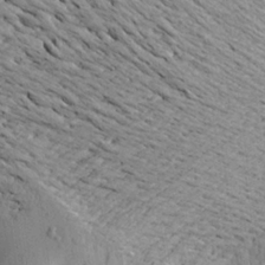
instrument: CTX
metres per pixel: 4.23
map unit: Aa
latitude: 20.8002
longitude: -149.3482
